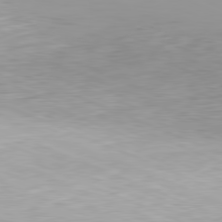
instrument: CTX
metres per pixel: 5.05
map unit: Hpe
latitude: -81.8234
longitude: 15.0487
